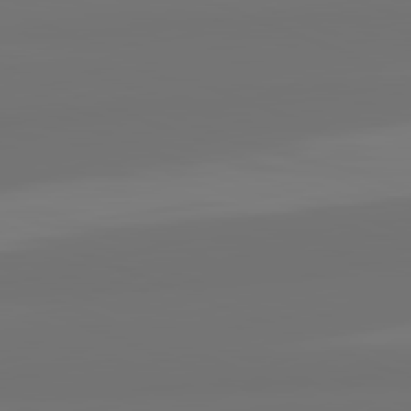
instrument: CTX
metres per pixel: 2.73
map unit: lApd
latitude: 82.3845
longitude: 155.4266
